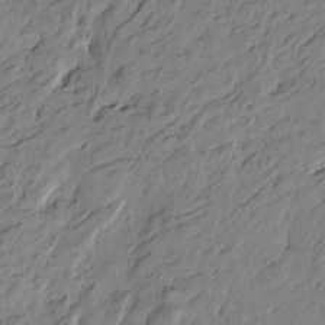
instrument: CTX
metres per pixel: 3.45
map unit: Htu
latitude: -5.5399
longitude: -179.9339
